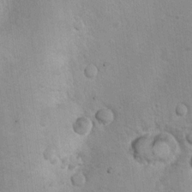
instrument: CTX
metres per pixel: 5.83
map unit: Nhu
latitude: 10.4223
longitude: -25.2914
